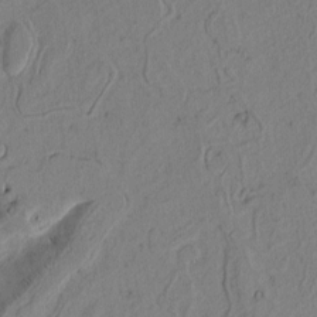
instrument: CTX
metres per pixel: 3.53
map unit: Htu
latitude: -3.1431
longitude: 167.2187
